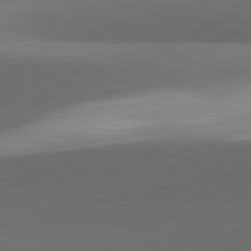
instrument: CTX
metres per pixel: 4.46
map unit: lApd
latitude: 81.9150
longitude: 133.3321
